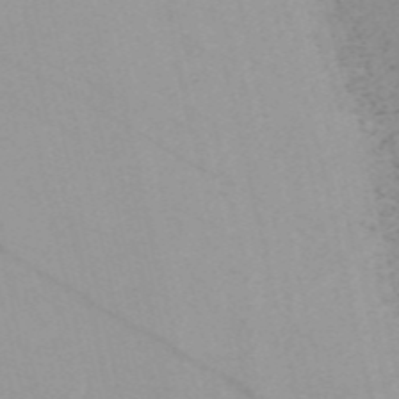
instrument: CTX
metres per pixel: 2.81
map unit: HNb
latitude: -55.5966
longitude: -45.4237
